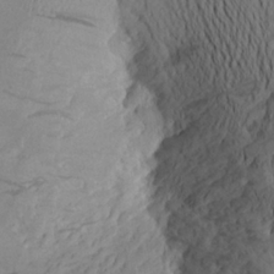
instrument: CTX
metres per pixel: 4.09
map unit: Aa
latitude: 25.0080
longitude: -149.2159
